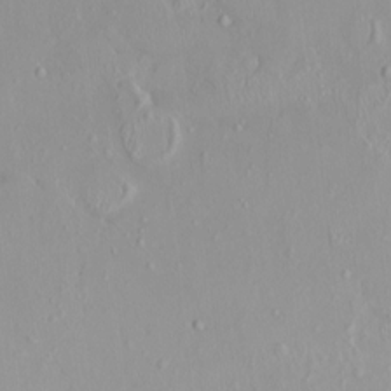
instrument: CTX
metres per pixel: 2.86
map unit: HNhu
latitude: 2.8947
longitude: 7.4076
